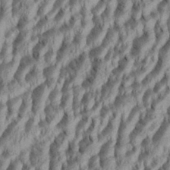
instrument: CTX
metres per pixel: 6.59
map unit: Aa
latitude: 34.2333
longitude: -137.0837
